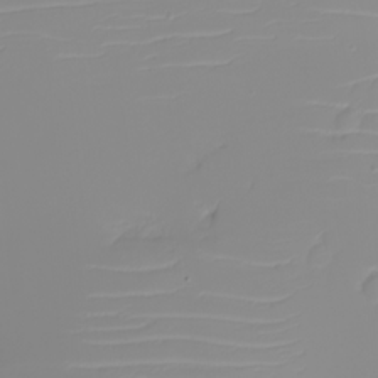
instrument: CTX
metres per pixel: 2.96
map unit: eHh
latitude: -5.7477
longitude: -84.9703
